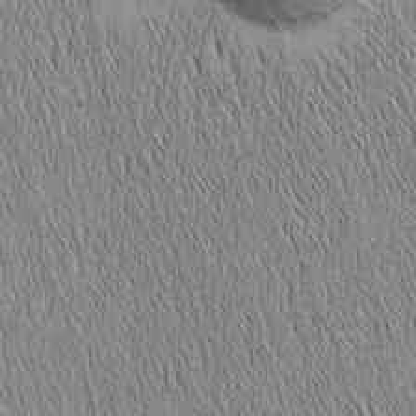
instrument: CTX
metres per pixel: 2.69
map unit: Nhu
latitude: -5.7477
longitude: -152.3845
